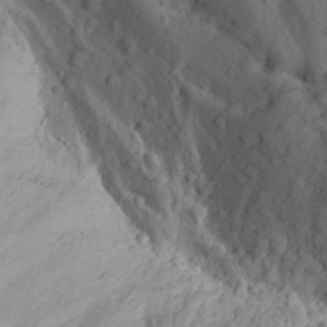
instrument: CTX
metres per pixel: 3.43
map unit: Aa
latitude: 24.6112
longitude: -147.4994
